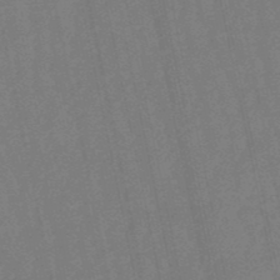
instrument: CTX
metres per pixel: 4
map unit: eHb
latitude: -50.7652
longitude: 78.1983
